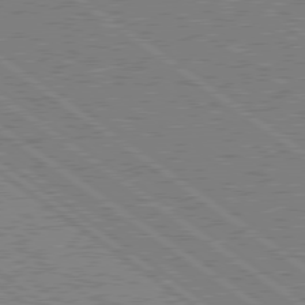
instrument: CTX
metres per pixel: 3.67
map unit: Hpe
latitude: 78.8191
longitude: -169.5560
